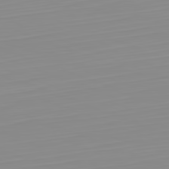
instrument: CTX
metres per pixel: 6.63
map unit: Hpe
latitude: -82.3306
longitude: 17.7100
